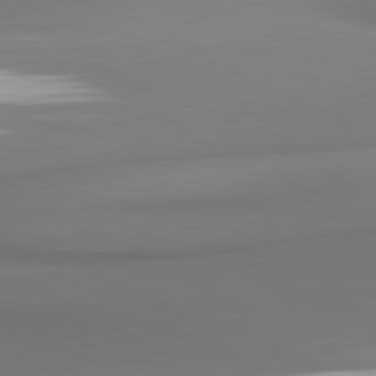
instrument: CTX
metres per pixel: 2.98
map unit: lApd
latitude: 81.1592
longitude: 177.4832
